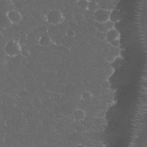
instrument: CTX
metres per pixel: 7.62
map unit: eHh
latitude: 33.3671
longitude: -63.0270
